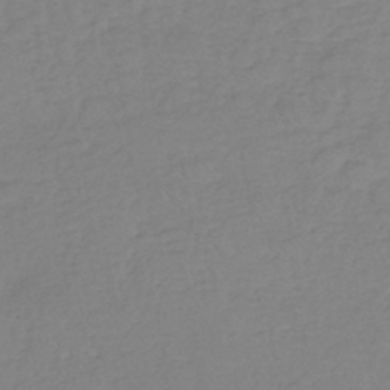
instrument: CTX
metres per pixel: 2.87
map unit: eHh
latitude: -45.0486
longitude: -29.5182
